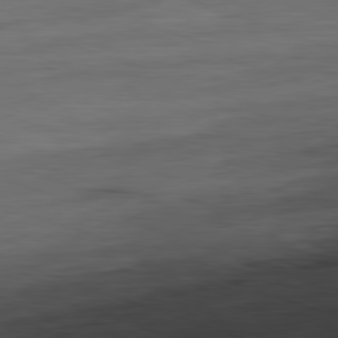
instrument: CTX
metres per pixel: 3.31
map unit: Ap
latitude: -81.9178
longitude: -78.5168
